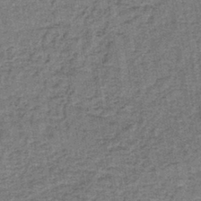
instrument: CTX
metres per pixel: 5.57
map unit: lHb
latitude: -40.8408
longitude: 58.6896
